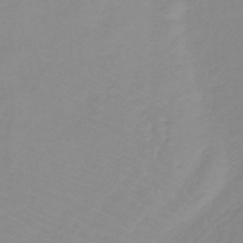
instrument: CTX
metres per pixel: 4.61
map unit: lHb
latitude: -31.7666
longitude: 66.6518
